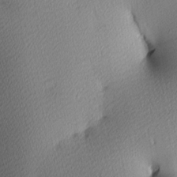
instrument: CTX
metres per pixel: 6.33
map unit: lAa
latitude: 3.7449
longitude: -116.2900
